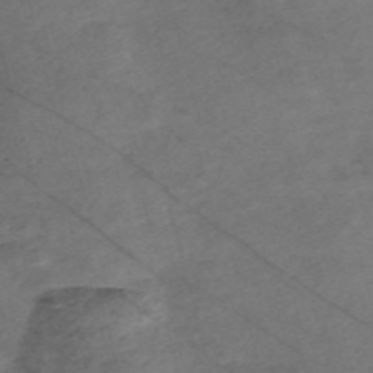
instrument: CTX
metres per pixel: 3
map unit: Nve
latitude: -57.7477
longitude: 53.9745
